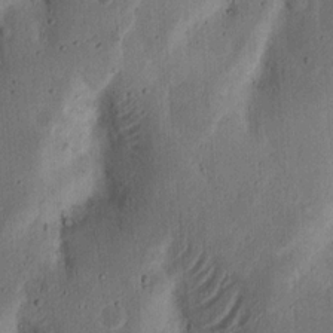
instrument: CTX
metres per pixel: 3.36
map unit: Nhu
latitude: 14.8947
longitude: -74.4979
